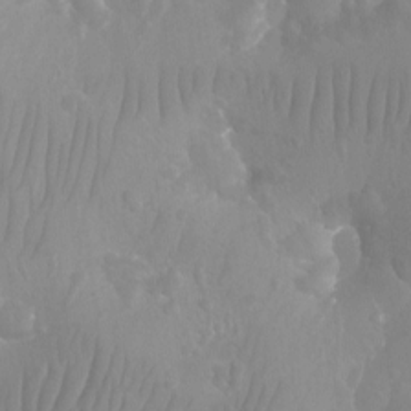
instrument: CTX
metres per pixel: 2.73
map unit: Aa
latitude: -12.6141
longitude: -67.4993
